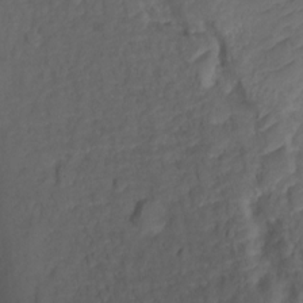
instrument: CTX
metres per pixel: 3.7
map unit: Ht
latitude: 1.1025
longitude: -34.9513
